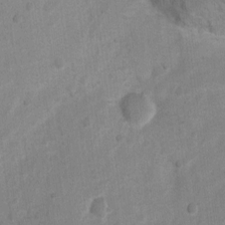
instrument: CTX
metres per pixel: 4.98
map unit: Nhu
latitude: 2.9702
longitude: -16.3467
